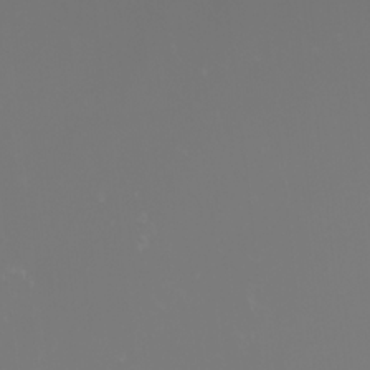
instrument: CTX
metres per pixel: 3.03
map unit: Nhu
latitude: -4.2739
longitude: -90.4601
